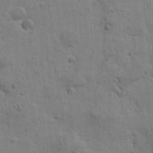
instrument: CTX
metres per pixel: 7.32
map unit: Htu
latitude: 0.4601
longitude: -178.3468
